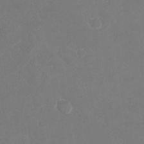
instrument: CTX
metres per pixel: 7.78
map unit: Nhu
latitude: -21.3131
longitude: -58.3656
